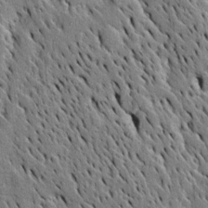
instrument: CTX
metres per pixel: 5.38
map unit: Htu
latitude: -3.8611
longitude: 151.5588
